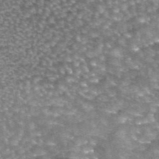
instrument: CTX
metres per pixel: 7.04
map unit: eAb
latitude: 44.9513
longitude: 104.2361
